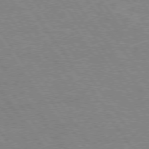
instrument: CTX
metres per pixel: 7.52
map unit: Hpe
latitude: 75.3671
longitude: -142.1389
